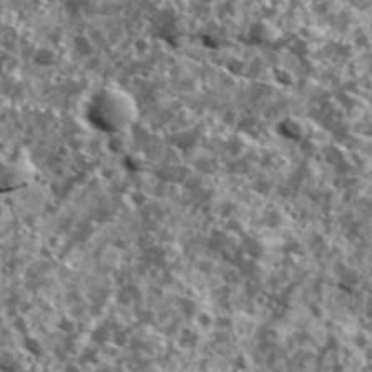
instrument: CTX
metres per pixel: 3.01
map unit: Ave
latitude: 18.4034
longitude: -134.8758
